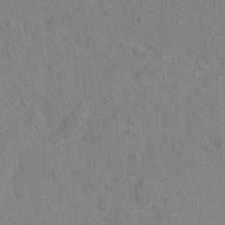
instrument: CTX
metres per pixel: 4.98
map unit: Hto
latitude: 13.0837
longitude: -36.5168
